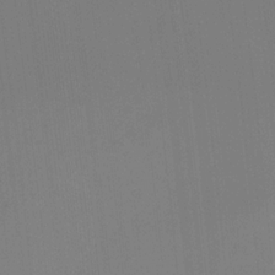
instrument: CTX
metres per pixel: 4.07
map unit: Nhu
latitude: -8.4440
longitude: -84.9892
